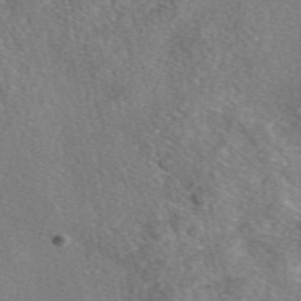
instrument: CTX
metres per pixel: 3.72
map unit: eAb
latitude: 48.2145
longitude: 110.4629
